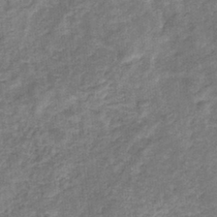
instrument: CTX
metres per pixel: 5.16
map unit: eHb
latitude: -34.5952
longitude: 75.9556
